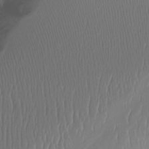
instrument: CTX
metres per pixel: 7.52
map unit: Htu
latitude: -14.3307
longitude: -44.9513
